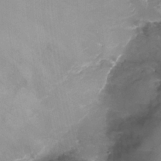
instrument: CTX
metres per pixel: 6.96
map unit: Nhu
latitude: -15.5588
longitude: -56.1955
